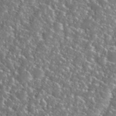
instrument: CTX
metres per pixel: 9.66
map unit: Nhu
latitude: 29.3670
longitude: -52.0255
